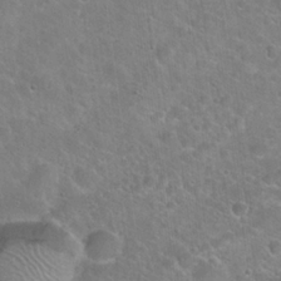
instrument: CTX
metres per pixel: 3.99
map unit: Hto
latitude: 22.1956
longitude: -51.4237
